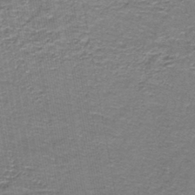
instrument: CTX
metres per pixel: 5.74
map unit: lHb
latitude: -43.1998
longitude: 55.4077
